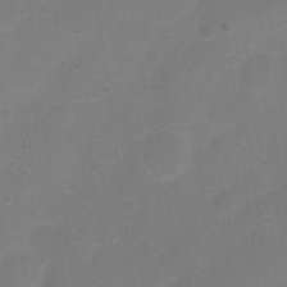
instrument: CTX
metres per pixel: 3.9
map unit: Nhu
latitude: 4.2333
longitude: -26.8191
